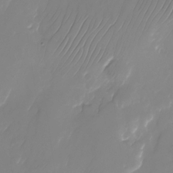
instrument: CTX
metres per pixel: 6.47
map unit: Nhu
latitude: -25.0864
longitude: -71.3859
